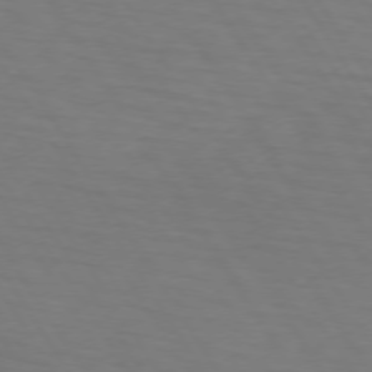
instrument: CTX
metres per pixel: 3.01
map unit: lApd
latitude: 73.2726
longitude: -75.3293
